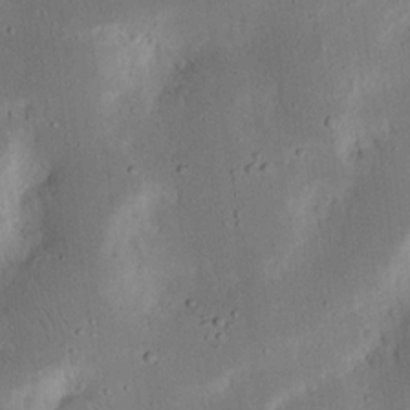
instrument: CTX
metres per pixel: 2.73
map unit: Nhu
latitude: 19.1025
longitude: -75.1781
